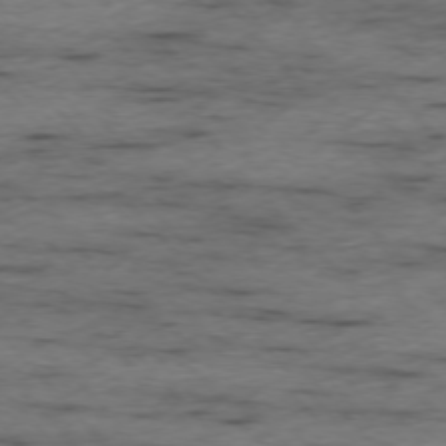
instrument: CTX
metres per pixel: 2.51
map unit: Ap
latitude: -76.1417
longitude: -89.7639
